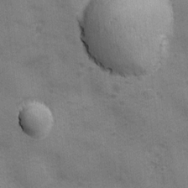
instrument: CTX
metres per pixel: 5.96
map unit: Ave
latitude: -7.5399
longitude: -120.6491
